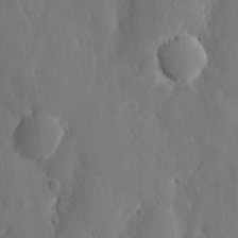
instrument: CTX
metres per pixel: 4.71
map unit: eHh
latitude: 10.1956
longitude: -71.0080
